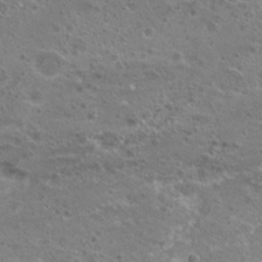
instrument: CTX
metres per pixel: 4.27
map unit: Hto
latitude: 19.2348
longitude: -41.9528
